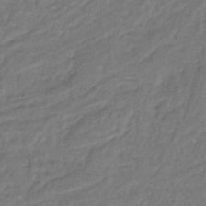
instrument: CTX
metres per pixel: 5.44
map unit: lHb
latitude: -37.2376
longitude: 58.8407
